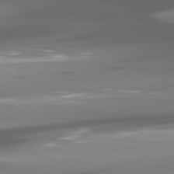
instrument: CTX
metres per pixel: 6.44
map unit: lApd
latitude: 80.7057
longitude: -145.2537
